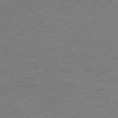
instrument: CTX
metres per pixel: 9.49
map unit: Ap
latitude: -75.4455
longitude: -81.8961
